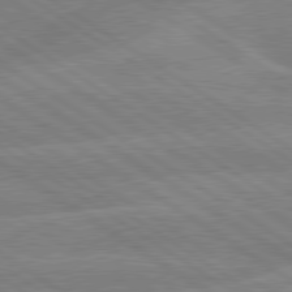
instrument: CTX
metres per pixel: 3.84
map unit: lApd
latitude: 79.5938
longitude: -132.7435
